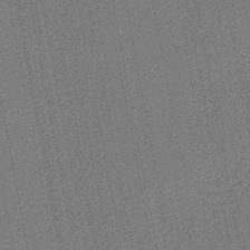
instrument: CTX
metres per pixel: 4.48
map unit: lHb
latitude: -43.6343
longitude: 65.2565
